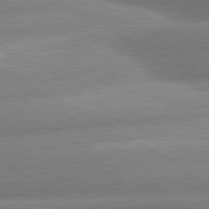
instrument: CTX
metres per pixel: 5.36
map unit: lApd
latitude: 80.7435
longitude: -162.8947
